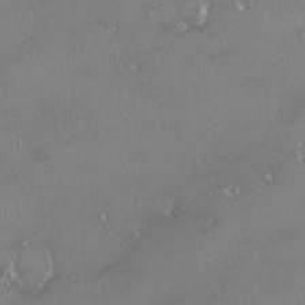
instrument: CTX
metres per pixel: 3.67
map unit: HNhu
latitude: -1.9179
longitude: 11.4077
